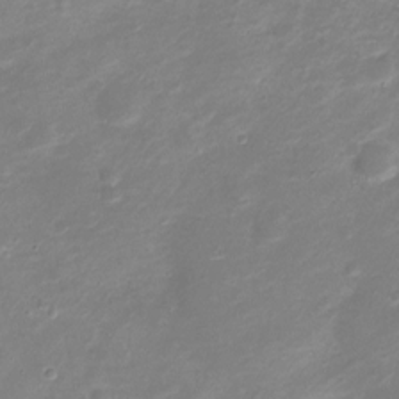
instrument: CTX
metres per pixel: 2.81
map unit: Nve
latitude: -20.4818
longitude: 104.8030
